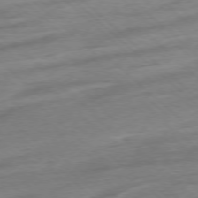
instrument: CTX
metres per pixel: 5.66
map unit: Ap
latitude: -77.5588
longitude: -97.5182
